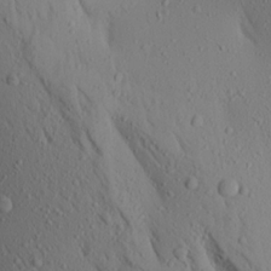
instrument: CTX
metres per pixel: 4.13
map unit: Aa
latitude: 17.8017
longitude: -148.1011
